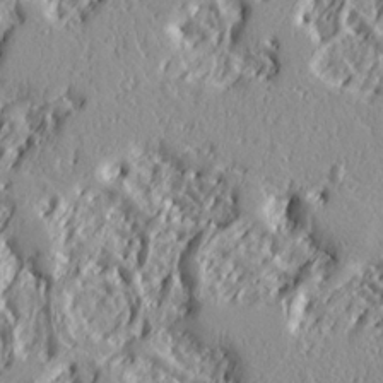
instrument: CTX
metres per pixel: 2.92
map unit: Ht
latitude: 7.8016
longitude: -77.8394
